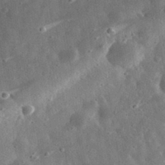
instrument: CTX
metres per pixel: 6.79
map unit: eHh
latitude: 33.8016
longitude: -79.3860
